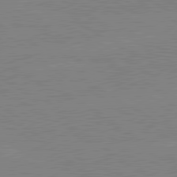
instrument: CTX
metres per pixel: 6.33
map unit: lApd
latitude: 80.3845
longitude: -126.0822
